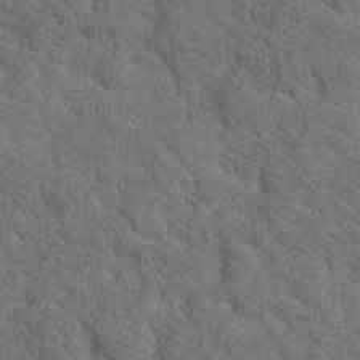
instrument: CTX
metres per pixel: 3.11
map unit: Hto
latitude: 19.2537
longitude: -34.9513
